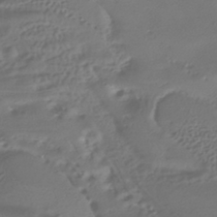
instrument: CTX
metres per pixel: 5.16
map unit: HNhu
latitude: -42.5384
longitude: 102.4629
